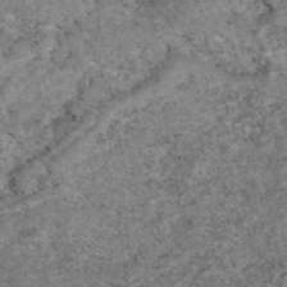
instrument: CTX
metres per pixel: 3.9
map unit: eAb
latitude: 47.0648
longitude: 118.2362
